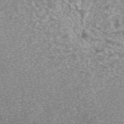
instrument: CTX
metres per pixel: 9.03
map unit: eAb
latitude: 46.1011
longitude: 103.8989
